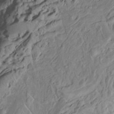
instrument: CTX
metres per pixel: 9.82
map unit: Htu
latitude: -5.8611
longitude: 152.2361
